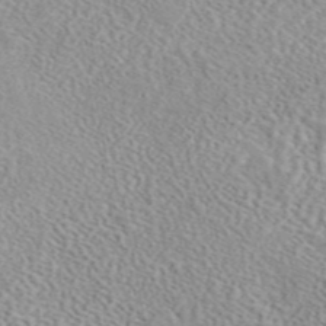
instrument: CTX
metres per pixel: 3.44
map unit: eAb
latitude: 45.1025
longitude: 112.2173
